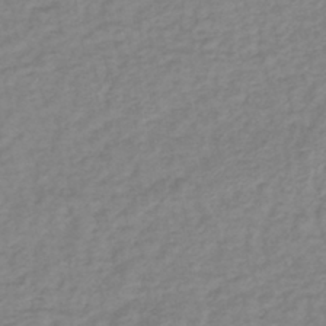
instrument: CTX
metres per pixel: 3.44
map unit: lHb
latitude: -41.0108
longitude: 71.4832
